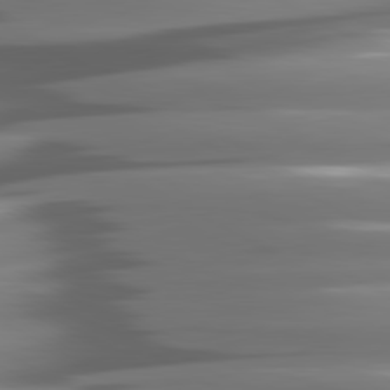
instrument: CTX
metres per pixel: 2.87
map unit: lApd
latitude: 81.0647
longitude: -144.5923
